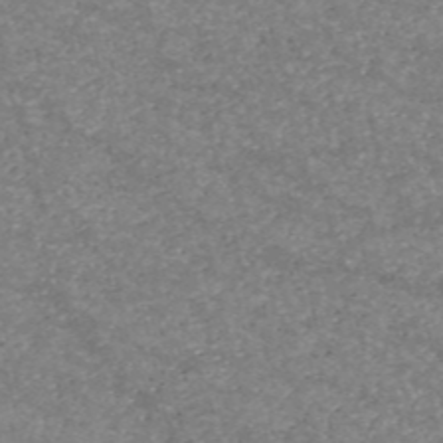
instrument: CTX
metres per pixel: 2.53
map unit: HNb
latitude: -54.1795
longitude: -38.4412
